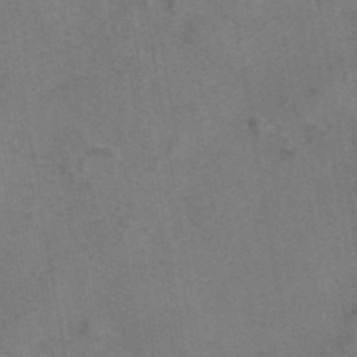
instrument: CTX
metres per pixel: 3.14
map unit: eAb
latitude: 43.0270
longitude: 107.2376
